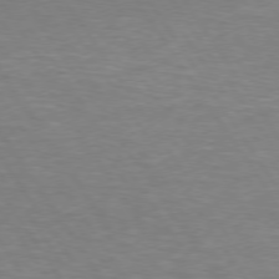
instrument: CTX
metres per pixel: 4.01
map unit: lApd
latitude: 74.3278
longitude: -74.4790
